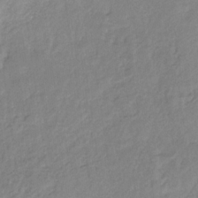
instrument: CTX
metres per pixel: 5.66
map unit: eHb
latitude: -30.3306
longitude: 62.5384
